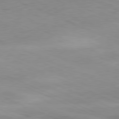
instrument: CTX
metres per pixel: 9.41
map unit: Ap
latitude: -81.7100
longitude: -81.4615
